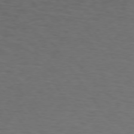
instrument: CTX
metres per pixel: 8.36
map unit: Hpe
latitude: 73.9906
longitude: -130.8758
